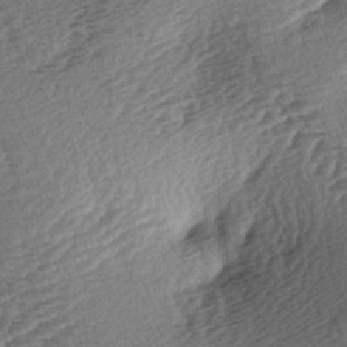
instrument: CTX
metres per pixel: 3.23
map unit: lAa
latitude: -3.4265
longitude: -127.1781
